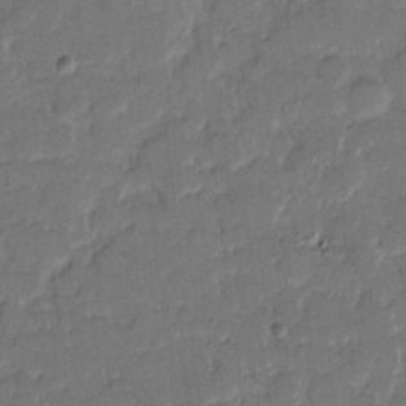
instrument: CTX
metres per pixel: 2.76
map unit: eHh
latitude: 8.7813
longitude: -64.2522
